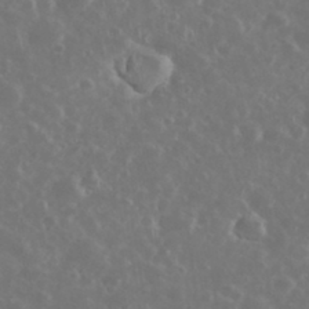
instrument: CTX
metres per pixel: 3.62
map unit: eHh
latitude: 34.4601
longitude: -60.8569
